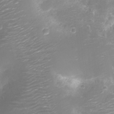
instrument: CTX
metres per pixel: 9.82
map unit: Ht
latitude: -10.8219
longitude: -23.2726
